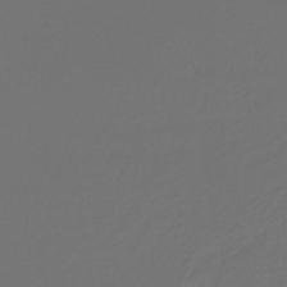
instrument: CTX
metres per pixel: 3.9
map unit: lHb
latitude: -43.1809
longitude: 67.8233
